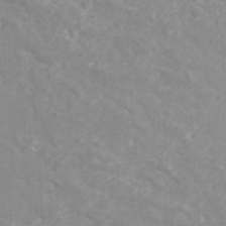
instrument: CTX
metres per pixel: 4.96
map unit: ANa
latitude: 46.8380
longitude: 26.6140
